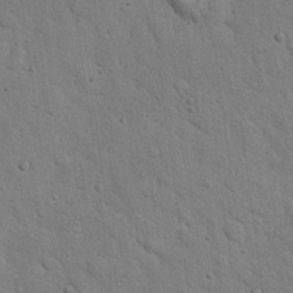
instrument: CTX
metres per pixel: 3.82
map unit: Nhu
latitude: 21.8584
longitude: -76.6490
